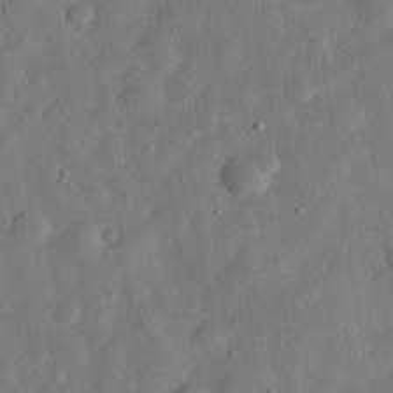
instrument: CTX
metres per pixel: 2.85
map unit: eHh
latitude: 31.3671
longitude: -76.0255
